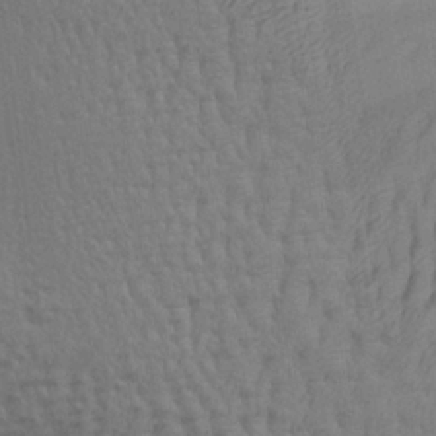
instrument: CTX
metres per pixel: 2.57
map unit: Aa
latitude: 26.4223
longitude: -136.4790
